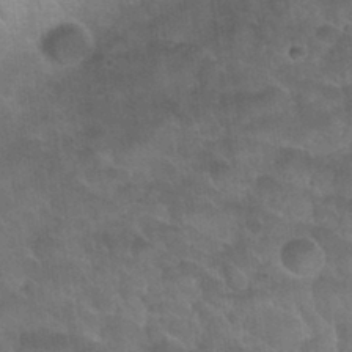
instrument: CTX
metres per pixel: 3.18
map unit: Nhu
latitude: 30.6869
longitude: -51.5749
